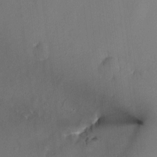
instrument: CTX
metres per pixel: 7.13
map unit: HNhu
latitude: 6.4790
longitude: 4.8030
